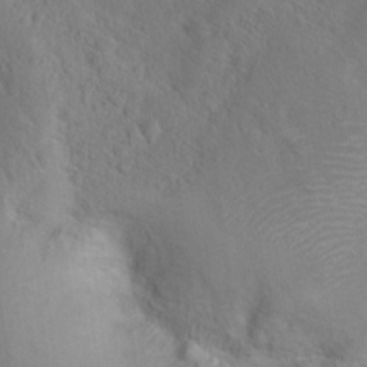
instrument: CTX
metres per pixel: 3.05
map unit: Hto
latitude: 18.4601
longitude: -39.4426
